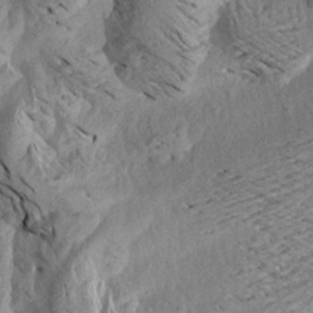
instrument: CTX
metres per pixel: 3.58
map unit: Aa
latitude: 19.2348
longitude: -145.6505
